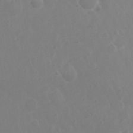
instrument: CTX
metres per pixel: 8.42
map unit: Nhu
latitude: 1.9528
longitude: -14.9136
